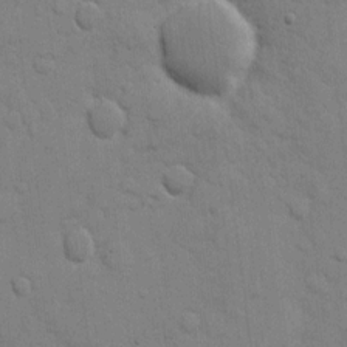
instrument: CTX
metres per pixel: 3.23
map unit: eHh
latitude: 10.3845
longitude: -67.1214
